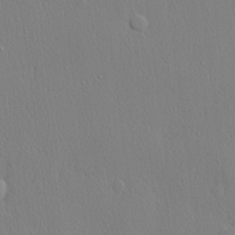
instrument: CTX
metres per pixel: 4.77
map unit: lHvf
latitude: 20.7247
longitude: 142.0661
